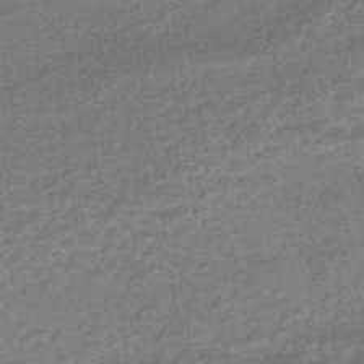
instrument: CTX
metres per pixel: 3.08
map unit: HNhu
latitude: -44.1606
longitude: 91.0487
